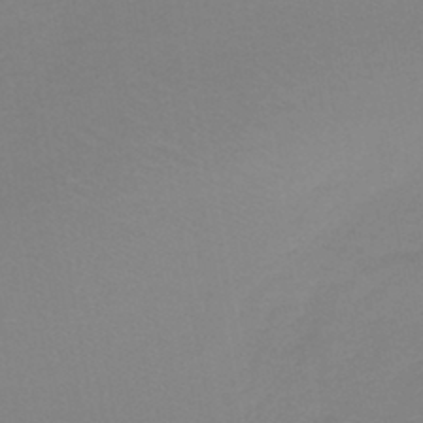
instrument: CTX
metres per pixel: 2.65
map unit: lHb
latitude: -44.3495
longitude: 64.0661
